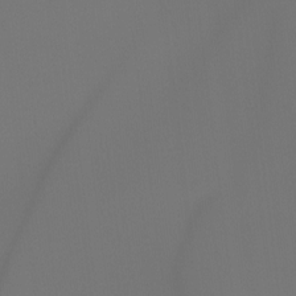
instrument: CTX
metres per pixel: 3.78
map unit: Htu
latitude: -7.1053
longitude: -47.9717
